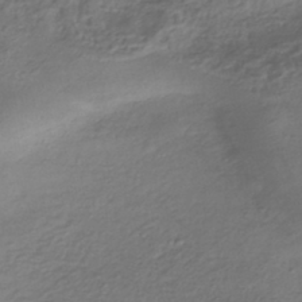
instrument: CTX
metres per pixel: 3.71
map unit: ANa
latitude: -42.6518
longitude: 108.8219
